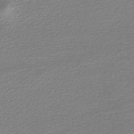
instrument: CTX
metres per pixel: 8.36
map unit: lHb
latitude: -47.7477
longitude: 60.6330
